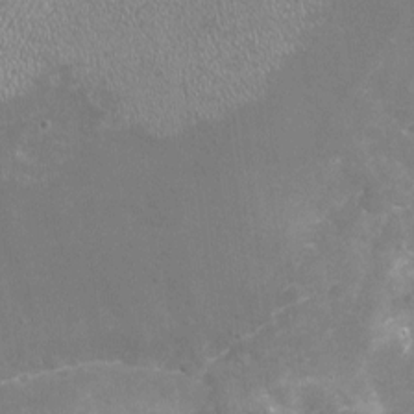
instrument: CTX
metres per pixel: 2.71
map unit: Nhu
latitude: -18.6896
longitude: -56.9135
